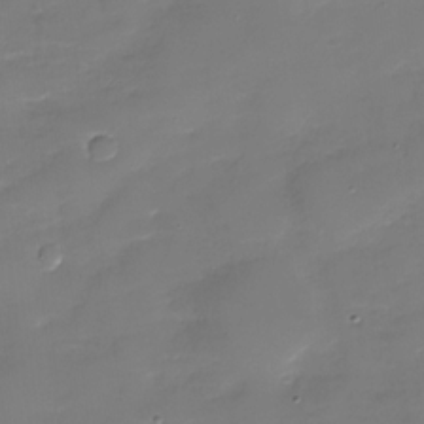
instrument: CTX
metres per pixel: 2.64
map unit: Nhu
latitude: -29.1053
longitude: -64.9136
